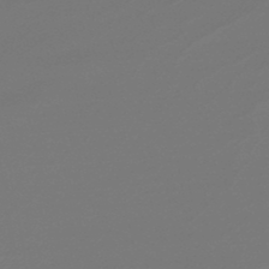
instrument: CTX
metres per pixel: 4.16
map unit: lHb
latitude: -47.5588
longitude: 66.0661
